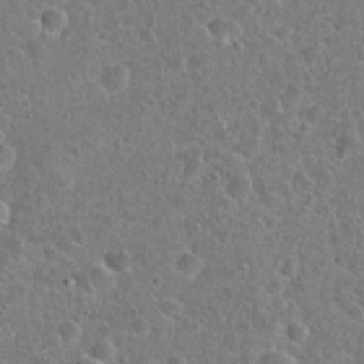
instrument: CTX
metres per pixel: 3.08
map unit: Hto
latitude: 22.1578
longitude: -47.7261
